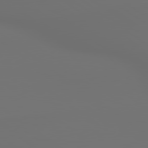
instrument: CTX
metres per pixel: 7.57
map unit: lApd
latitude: 79.7639
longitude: 177.3132
